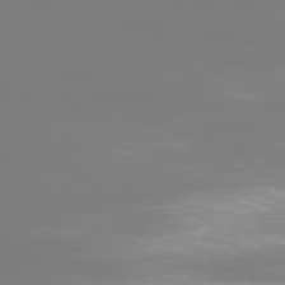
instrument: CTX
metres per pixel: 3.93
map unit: Ap
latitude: -76.3306
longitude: -81.5749
